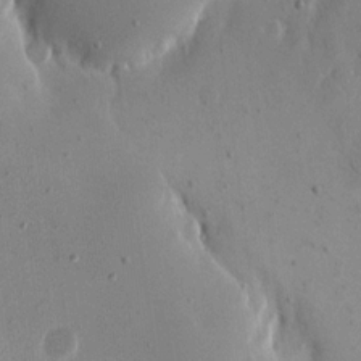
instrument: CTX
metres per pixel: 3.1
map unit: eHh
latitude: 16.0633
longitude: -70.1011
